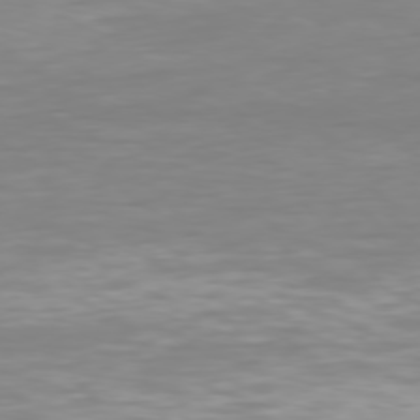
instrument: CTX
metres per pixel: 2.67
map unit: Hpe
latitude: 76.5356
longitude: -133.2537
